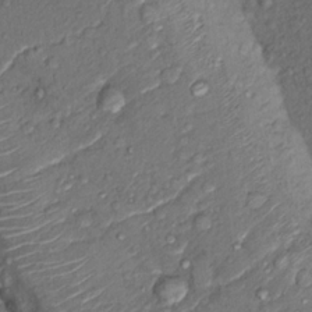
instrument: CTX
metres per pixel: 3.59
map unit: Hto
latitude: 14.5168
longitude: -29.8583
